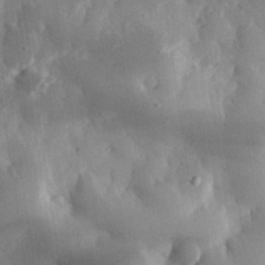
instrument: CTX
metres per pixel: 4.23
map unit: eHh
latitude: 30.2712
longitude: -79.4994
